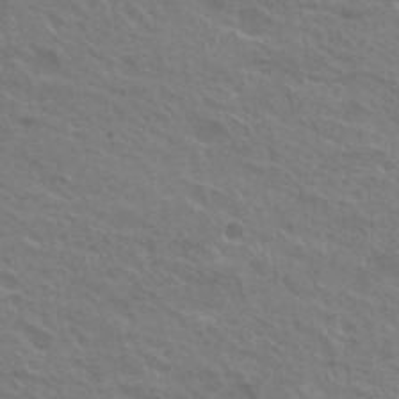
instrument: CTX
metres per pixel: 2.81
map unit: Hto
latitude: 25.2159
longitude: -38.4223
